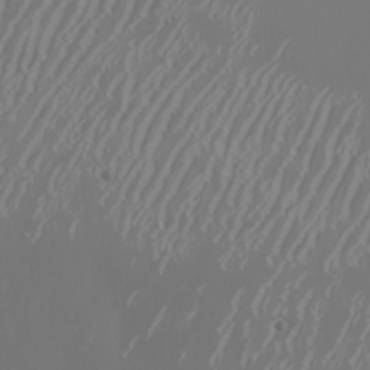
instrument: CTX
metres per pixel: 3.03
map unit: Nhu
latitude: -6.5384
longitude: -90.6679
